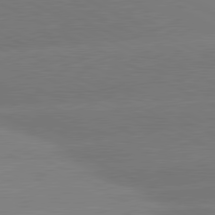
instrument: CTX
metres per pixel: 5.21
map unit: lApd
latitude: 80.7246
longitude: -151.8961
